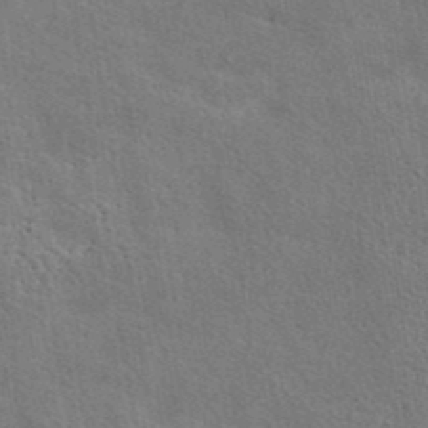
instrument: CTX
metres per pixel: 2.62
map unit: eAb
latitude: 40.7435
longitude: 104.0094
